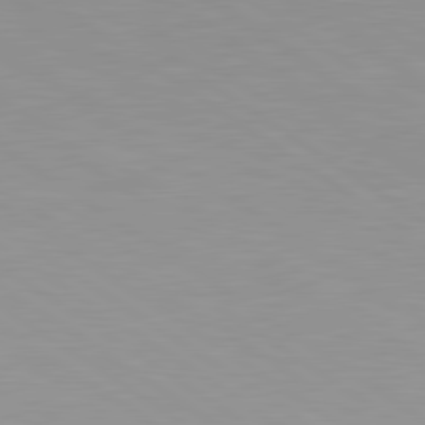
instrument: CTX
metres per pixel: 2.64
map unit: lApd
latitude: 80.5546
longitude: 161.4077
